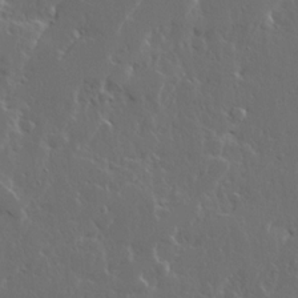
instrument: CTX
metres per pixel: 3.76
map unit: Ave
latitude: 14.7436
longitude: -137.6694
